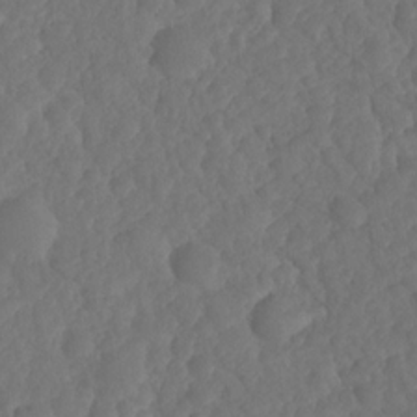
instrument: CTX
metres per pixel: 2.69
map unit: HNhu
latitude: -24.8030
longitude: 49.9178
